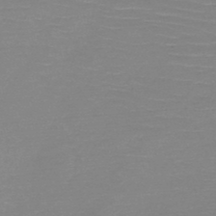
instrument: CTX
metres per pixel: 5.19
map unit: HNb
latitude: -48.1984
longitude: -42.9703
